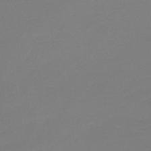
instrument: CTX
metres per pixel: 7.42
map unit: lHb
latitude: -44.5763
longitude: 64.3873
